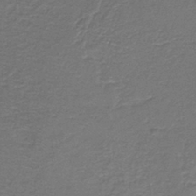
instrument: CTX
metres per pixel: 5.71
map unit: eAb
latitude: -38.7652
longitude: 51.5966
